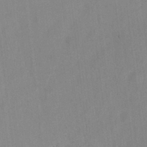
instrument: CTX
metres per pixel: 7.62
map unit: Hto
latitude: 7.9150
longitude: -34.4979
